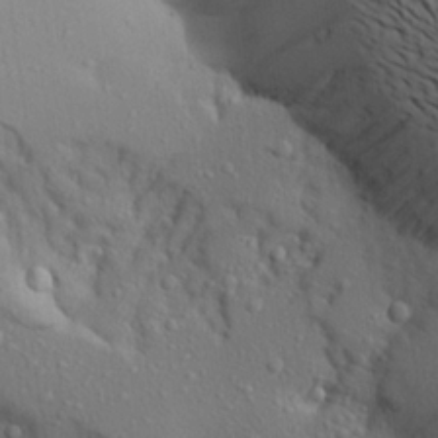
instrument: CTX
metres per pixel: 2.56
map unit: Aa
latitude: 22.9892
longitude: -146.3279
